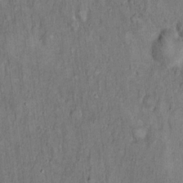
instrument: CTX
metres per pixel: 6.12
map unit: Hto
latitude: 18.1389
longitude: -61.3670
